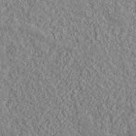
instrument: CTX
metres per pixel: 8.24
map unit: lHvf
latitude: 38.4979
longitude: -89.8206
